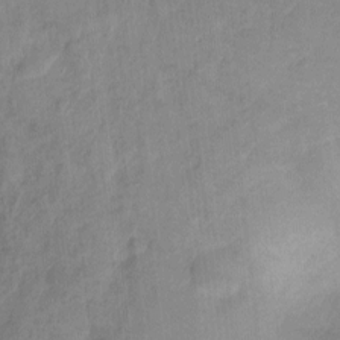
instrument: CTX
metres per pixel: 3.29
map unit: Ht
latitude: -2.0661
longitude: -33.0270
